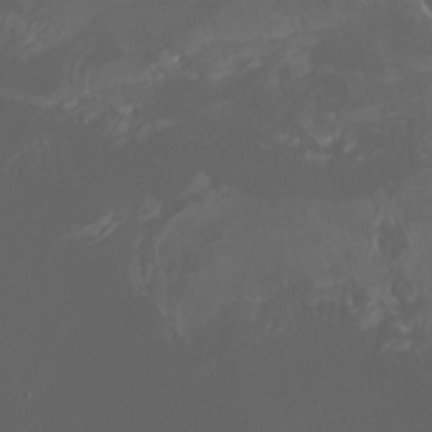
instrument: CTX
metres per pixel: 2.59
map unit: Nhu
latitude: -6.6896
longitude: -76.1389
